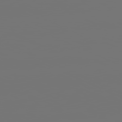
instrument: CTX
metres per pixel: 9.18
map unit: lApd
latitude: 81.3104
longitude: -152.4790
